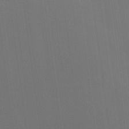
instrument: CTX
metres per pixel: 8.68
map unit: Ht
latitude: -15.3510
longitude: -42.2712
